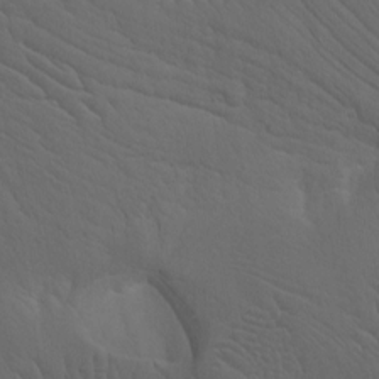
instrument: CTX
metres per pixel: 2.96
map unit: Htu
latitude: -7.8233
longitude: -66.8002
